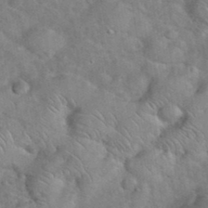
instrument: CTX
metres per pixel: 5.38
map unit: eHh
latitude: 37.7072
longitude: -64.8191
